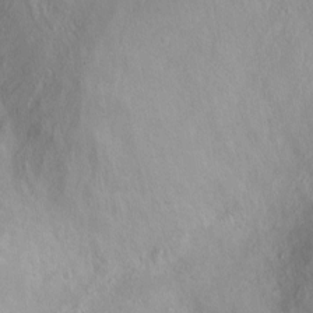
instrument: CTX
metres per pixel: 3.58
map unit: Ht
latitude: -0.6330
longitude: -45.3670
